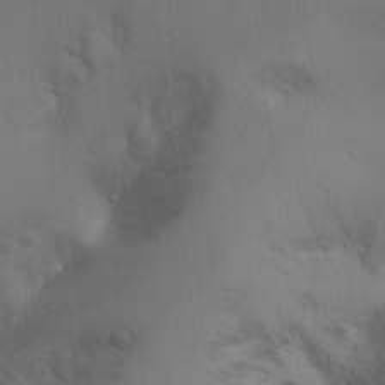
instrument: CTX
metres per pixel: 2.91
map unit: Ht
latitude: 4.9136
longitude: -28.8380
